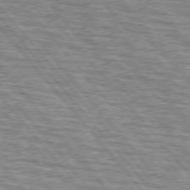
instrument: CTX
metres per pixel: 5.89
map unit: lApd
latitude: 75.2915
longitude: -76.8569
